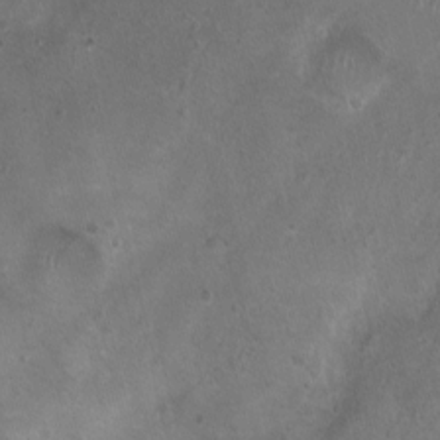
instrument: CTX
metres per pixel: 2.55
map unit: Nhu
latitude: 0.9702
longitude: -15.9717
